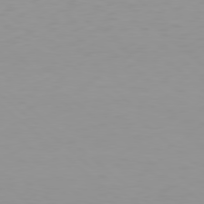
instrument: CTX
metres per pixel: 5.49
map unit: Hpe
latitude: 78.4223
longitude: -169.1025
